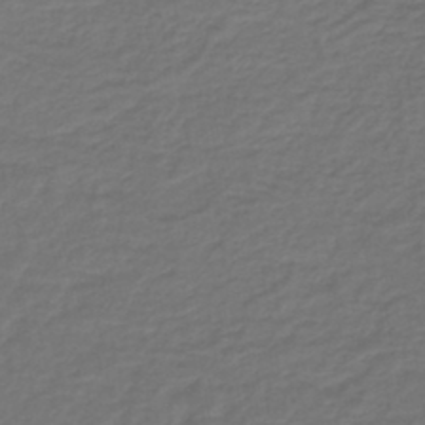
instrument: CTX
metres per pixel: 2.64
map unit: lHb
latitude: -43.8989
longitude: 66.1228
